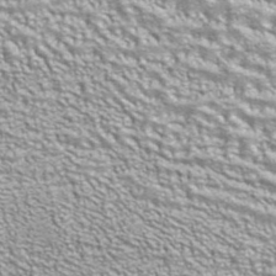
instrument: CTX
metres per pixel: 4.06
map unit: ANa
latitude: 41.2536
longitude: 18.1606
